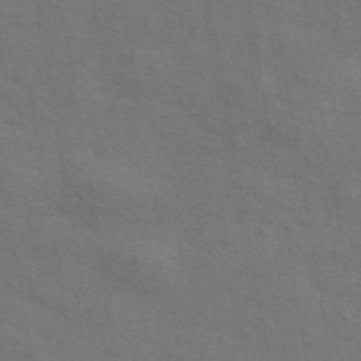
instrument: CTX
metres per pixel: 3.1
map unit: ANa
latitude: 44.1955
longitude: 29.4643
